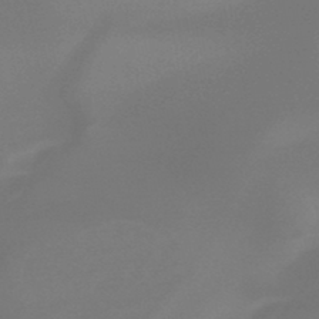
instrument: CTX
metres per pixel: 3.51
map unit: HNb
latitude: -45.2376
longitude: -44.4034
